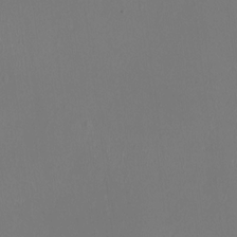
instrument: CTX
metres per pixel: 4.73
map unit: Ht
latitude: -14.8408
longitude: -41.6127
